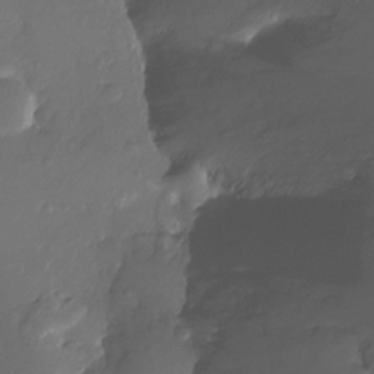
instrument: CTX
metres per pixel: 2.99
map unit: Ht
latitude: -10.4818
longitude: -35.7260
